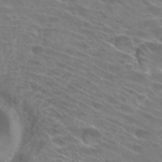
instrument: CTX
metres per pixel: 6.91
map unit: Hto
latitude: 26.1200
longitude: -41.5560
